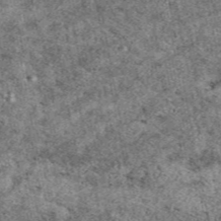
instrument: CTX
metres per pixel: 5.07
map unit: eAb
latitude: 39.8583
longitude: 110.1228
